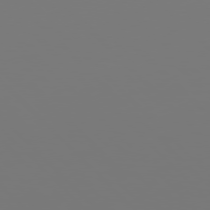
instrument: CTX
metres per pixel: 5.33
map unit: Hpe
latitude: 77.1214
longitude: -164.2711
